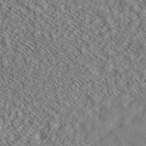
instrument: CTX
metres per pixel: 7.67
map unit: ANa
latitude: 39.7827
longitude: 30.5573
